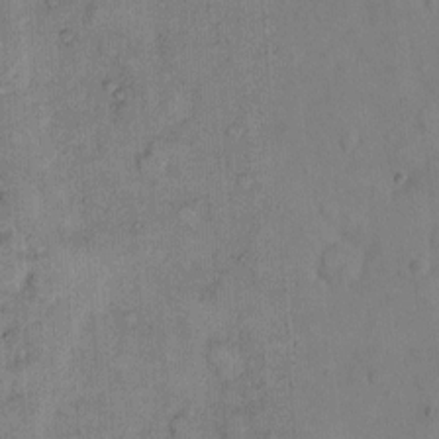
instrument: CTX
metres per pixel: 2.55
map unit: Hto
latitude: 9.3482
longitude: -61.5182
